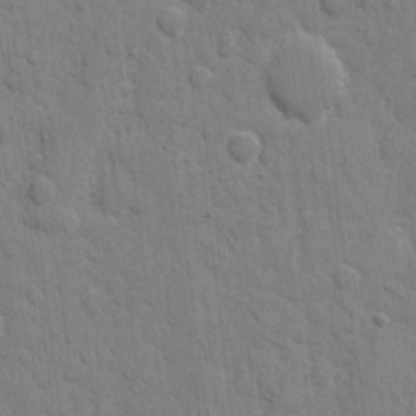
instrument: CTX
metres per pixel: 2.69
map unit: eHh
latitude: 8.3278
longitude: -67.5749
